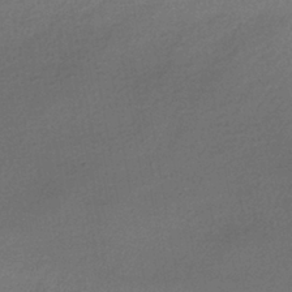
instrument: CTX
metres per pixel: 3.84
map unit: HNhu
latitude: -40.1983
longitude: 95.1998
